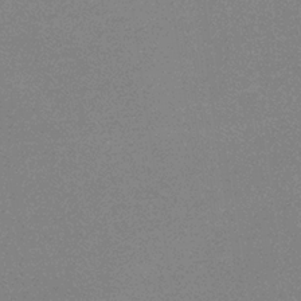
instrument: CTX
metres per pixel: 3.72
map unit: HNb
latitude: -34.7841
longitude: 52.6896
